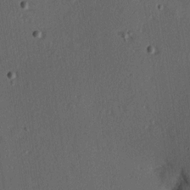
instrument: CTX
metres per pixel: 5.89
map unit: Hve
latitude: 14.0822
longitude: -89.9717
